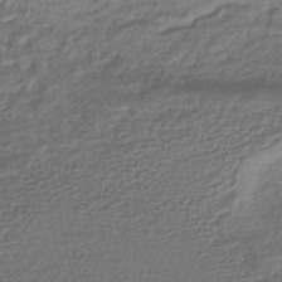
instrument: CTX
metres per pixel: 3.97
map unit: HNhu
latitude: -45.2187
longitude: 97.1809
